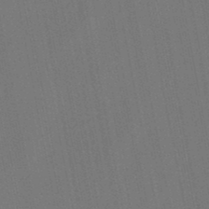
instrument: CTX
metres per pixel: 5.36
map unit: lHb
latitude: -47.5399
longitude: 72.1039
